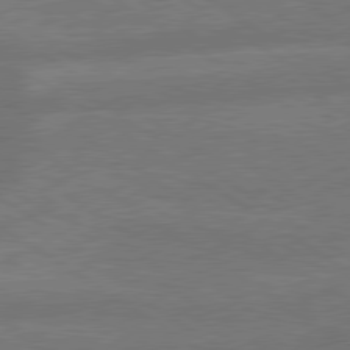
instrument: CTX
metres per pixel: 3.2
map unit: lApd
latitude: 79.6316
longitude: -165.2159
